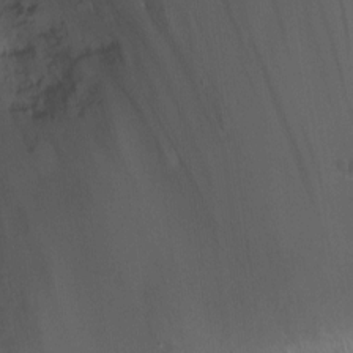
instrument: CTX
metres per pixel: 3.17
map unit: Ht
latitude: -1.7667
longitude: -16.6302
